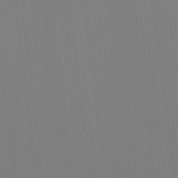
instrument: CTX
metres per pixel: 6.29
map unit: Hto
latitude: -8.2928
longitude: -48.1200
